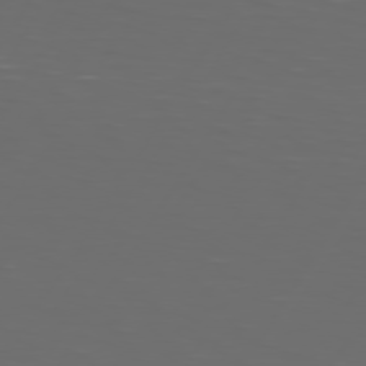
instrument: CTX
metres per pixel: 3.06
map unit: Hpe
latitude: 74.6113
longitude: -125.9528
